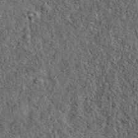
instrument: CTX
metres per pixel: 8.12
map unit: eAb
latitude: 39.3293
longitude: 106.4629
